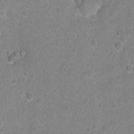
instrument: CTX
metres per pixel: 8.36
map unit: Hto
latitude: -6.3873
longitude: -35.8016
